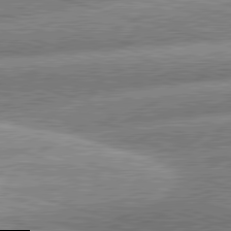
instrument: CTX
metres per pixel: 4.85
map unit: lApd
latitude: 81.1592
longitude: -162.5735
